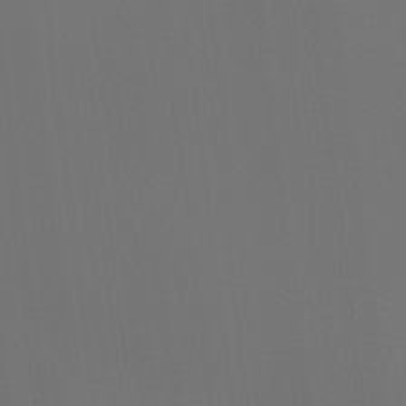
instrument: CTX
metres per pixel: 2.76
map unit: Hto
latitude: -7.6533
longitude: -51.1592
